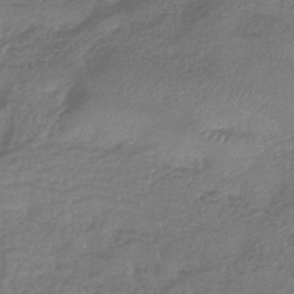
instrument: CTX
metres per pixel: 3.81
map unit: eHb
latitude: -38.3873
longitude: 81.3888
